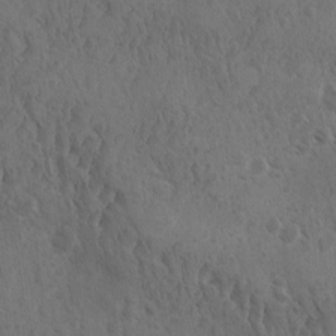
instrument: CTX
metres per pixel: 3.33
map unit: Ave
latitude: -10.1228
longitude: -119.2915
